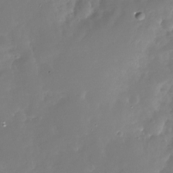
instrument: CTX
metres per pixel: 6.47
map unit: Nhu
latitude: -29.2376
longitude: -77.1970
